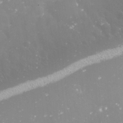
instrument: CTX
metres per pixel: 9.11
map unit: Nve
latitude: -17.7478
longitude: -59.3293
